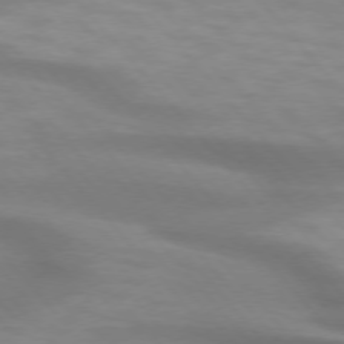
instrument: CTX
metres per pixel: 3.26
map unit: lApd
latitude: 74.4601
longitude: -60.8380
